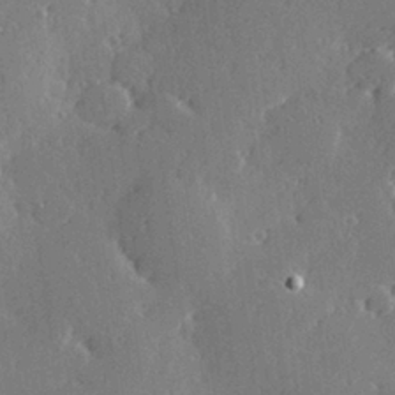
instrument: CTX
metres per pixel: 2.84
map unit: Hve
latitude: 28.2144
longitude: -92.3278
